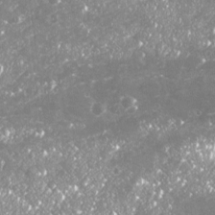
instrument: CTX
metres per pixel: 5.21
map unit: Nhu
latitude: -18.7652
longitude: -57.6504
